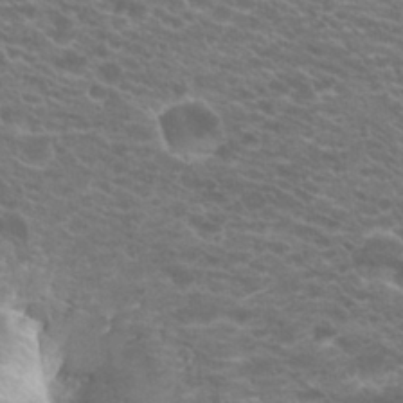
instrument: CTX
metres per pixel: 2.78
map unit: Hto
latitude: 21.1970
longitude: -37.7261
